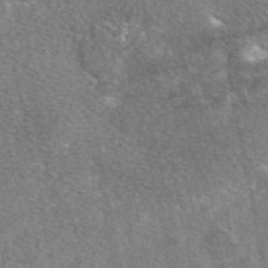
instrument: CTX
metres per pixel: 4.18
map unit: eAb
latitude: 48.7246
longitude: 116.8974
